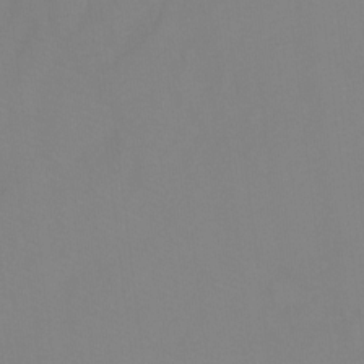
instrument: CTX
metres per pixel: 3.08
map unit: Ht
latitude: -4.0094
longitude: -27.8395
